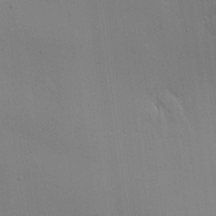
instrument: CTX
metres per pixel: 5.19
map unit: Aa
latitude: 26.0822
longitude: -141.9906
